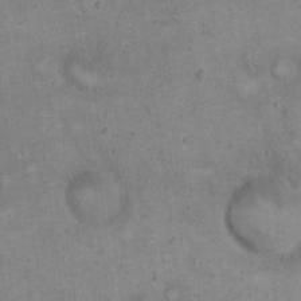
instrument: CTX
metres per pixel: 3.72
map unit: eHh
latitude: 21.3671
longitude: -62.1011
